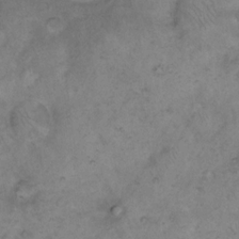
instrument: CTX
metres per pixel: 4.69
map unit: eHh
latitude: 16.8947
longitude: -63.8962
